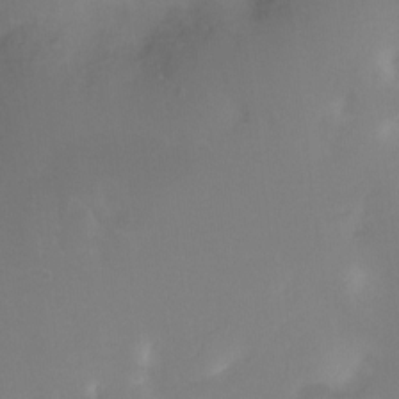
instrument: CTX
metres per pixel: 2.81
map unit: Ht
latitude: -16.9731
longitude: -45.5560
